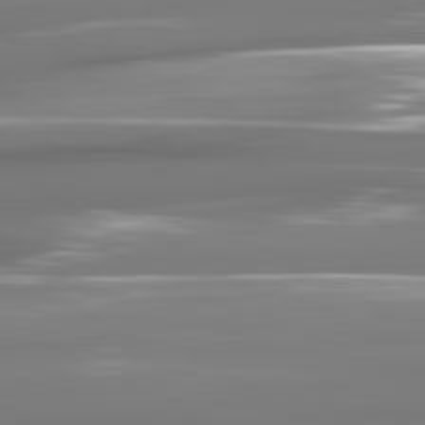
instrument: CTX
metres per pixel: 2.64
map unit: lApd
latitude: 81.1403
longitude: -141.1025
